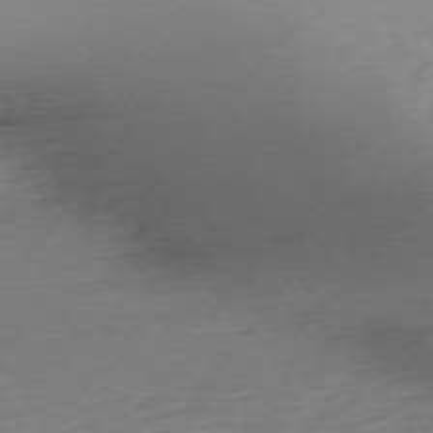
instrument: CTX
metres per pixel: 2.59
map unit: Ap
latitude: -72.9541
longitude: -68.5735
